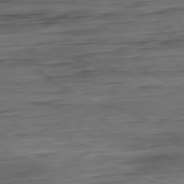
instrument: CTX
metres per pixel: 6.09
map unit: Ap
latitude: -80.8219
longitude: -68.4601
